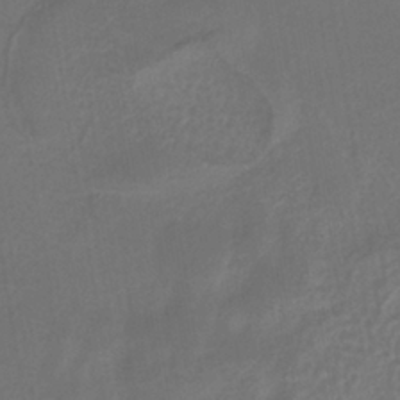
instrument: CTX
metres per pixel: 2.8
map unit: eHh
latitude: -40.0094
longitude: -25.9906
